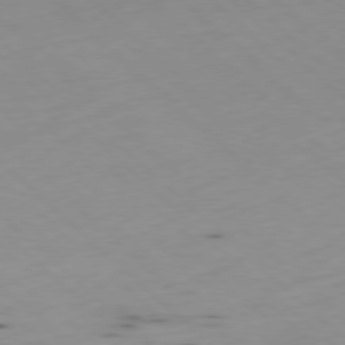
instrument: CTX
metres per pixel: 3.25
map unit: Hpe
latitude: -79.4454
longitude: 8.5385
